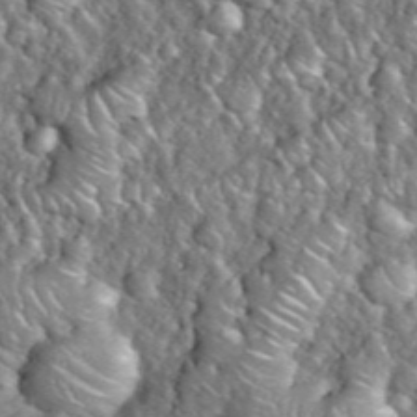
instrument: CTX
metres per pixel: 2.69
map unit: eHh
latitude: 38.5357
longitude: -59.0459
